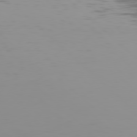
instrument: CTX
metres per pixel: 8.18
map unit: Hpe
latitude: 78.0822
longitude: -144.4223
